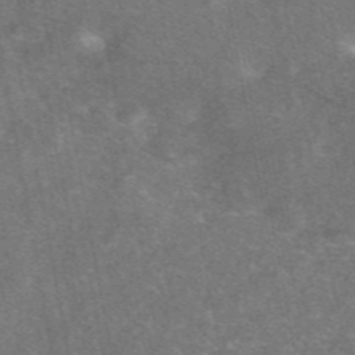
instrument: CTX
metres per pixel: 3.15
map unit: eAb
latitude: 47.2726
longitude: 120.6329
